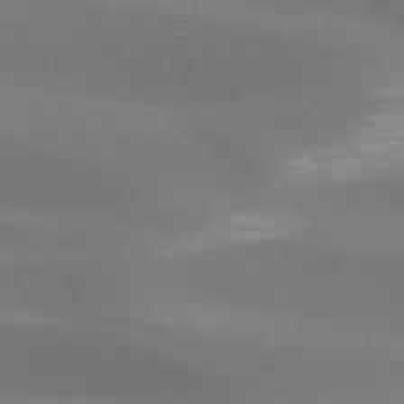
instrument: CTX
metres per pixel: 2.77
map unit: lApd
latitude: 73.5560
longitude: -49.0836
